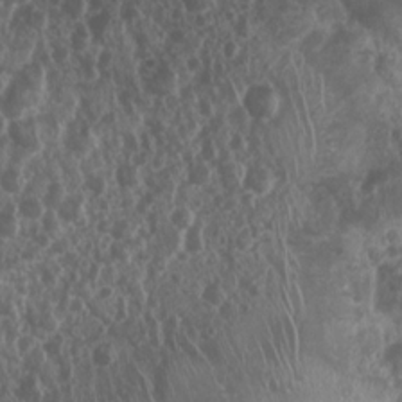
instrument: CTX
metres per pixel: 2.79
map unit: Nhu
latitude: 7.5182
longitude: -21.9717
